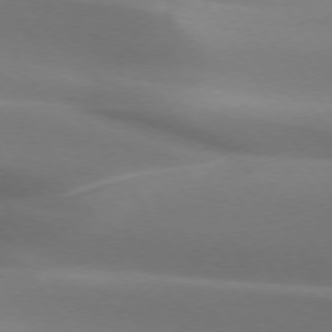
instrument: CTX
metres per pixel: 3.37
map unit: lApd
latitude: 73.1593
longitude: -50.5356
